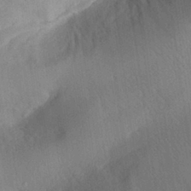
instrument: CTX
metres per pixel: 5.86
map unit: Aa
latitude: 30.2901
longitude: -144.2333
